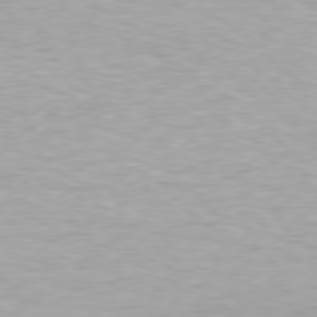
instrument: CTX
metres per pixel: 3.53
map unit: Hpe
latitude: 78.0255
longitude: -130.3468
